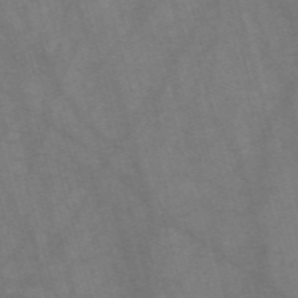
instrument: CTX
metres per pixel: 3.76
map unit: Nve
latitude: -58.7085
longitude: 64.2929
